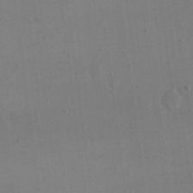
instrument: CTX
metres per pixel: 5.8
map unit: eHh
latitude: 17.0836
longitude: -67.3481
